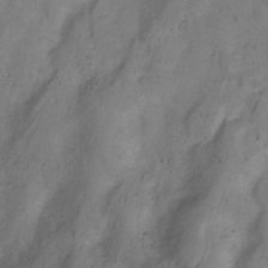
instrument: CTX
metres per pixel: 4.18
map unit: Nhu
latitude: -9.1431
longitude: -43.6316
